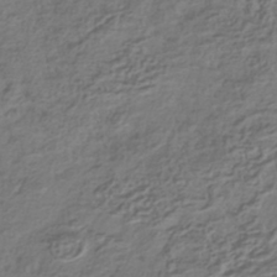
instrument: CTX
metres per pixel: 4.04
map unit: HNhu
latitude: -42.0472
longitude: 106.9920
